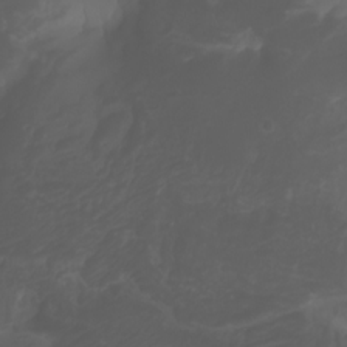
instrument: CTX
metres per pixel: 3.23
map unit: Aa
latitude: -7.4265
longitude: -79.8773
